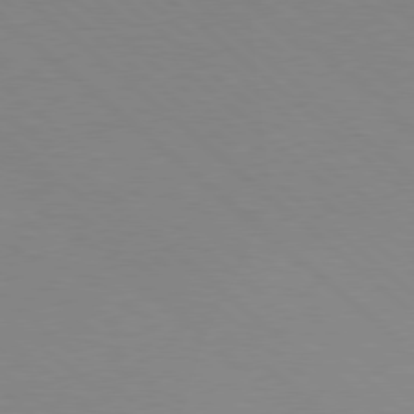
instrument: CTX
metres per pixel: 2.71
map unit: Hpe
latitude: 78.1767
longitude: -176.5357
